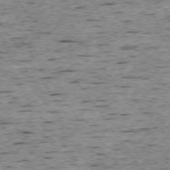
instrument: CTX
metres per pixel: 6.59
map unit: Ap
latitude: -74.4818
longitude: -88.0444
